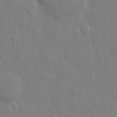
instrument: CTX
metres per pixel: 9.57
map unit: eHh
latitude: 12.8191
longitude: -70.2333
